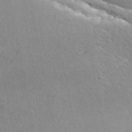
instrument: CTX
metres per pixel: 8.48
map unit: ANa
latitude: 43.3860
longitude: 46.1605
